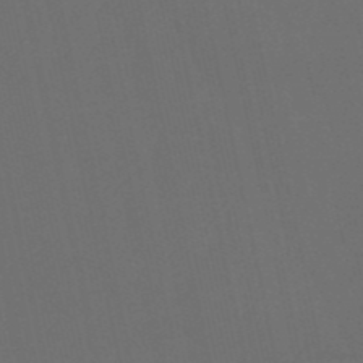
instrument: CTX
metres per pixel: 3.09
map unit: eHb
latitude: -50.7274
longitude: 71.6344
